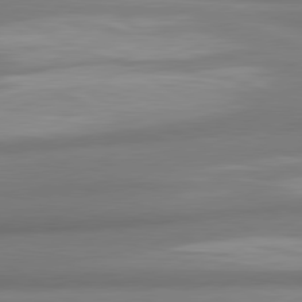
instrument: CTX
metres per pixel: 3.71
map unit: lApd
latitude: 80.6679
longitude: -175.4804
